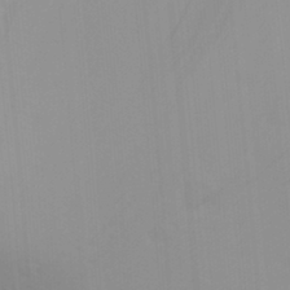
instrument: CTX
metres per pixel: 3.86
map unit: Aa
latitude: 28.9513
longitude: -132.1011
